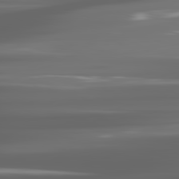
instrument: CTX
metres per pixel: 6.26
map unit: lApd
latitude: 81.5938
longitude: -136.0255
